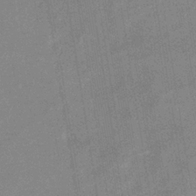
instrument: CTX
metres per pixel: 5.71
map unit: eHb
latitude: -36.1605
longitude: 73.8044
